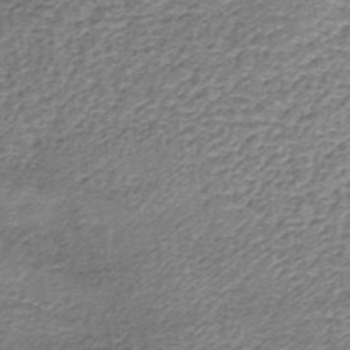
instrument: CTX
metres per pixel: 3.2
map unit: lHb
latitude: -36.1794
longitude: 60.7274
